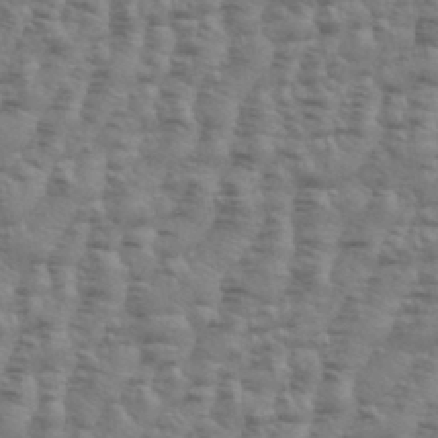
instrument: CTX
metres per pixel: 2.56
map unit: Aa
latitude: 34.8380
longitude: -136.3279
